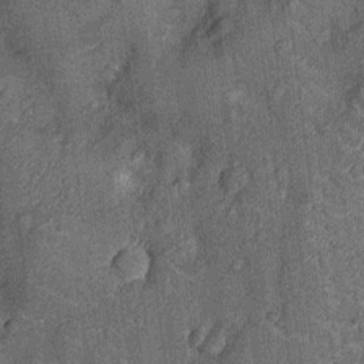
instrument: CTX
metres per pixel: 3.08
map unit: Nhu
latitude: -13.5399
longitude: -23.3482
